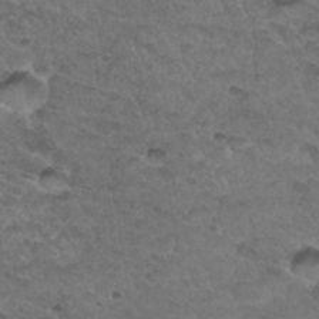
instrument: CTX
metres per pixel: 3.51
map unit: Hto
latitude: 32.8191
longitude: -47.7450
